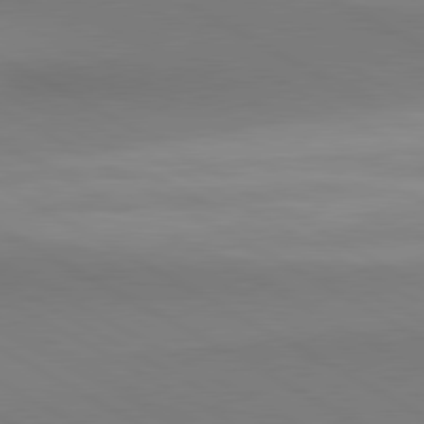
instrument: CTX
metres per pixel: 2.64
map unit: lApd
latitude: 80.7435
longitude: 146.9541
